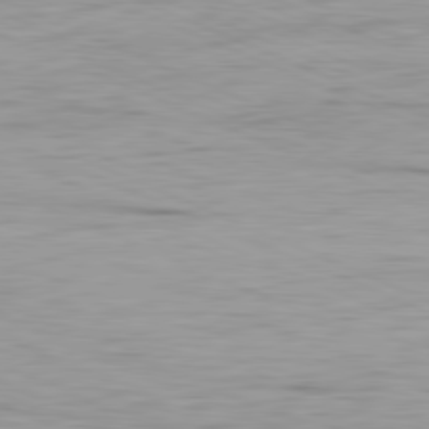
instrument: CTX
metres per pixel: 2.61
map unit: Ap
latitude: -81.7100
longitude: -74.8569
